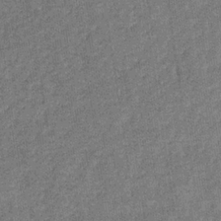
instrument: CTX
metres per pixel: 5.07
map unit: eHb
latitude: -31.5777
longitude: 72.8219
